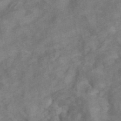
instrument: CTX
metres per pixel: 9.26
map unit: ANa
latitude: 42.0822
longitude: 15.9178
